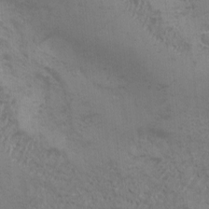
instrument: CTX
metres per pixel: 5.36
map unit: Ave
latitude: -7.1809
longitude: -120.9325
